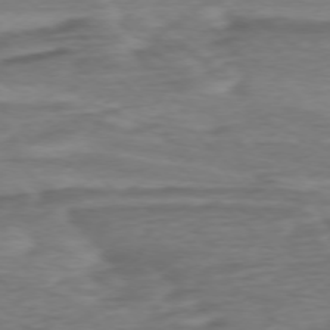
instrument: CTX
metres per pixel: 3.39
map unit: Ap
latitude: -76.6141
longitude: -77.8772
